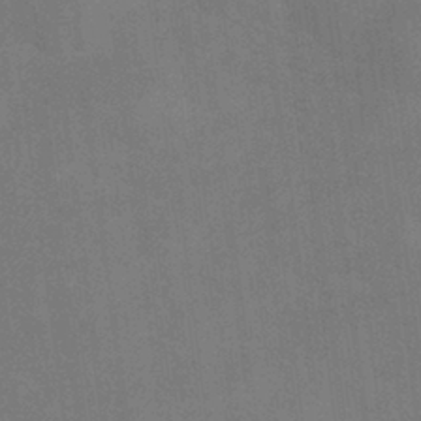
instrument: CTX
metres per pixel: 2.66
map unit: Hve
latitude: -31.5399
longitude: 95.5588
